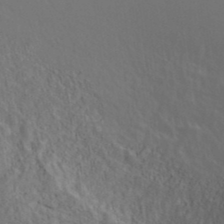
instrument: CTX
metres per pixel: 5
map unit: ANa
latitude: 39.7827
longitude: 20.3684
